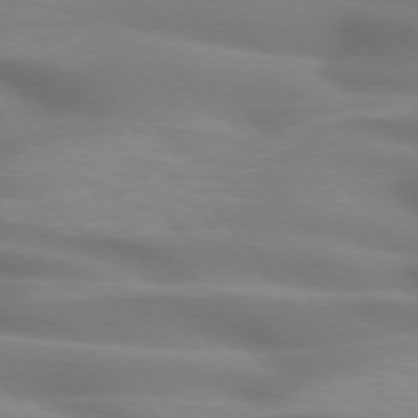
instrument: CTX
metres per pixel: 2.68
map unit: lApd
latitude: 74.4034
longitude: -59.8961
